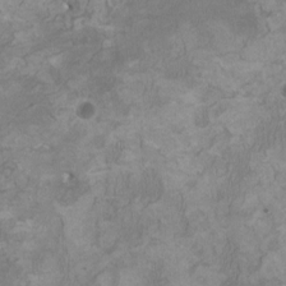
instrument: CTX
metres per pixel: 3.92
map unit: HNhu
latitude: 3.5182
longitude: -3.4804
